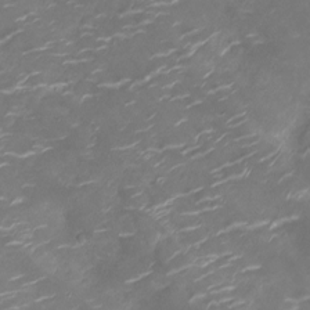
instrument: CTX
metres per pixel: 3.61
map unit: Ht
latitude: -10.3684
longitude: -19.1214
